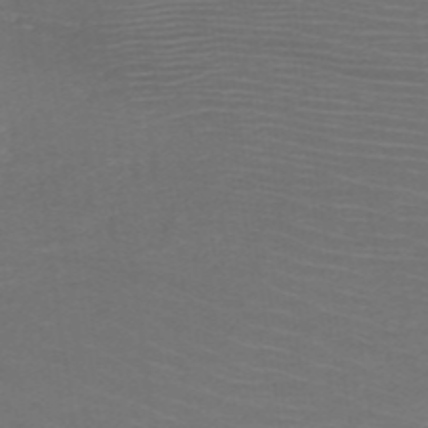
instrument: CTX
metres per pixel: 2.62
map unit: HNb
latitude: -50.1228
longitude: -45.3670
